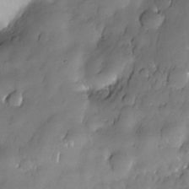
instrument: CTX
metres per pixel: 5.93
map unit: Nhe
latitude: -30.3306
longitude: -140.3845
